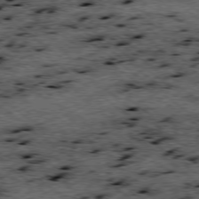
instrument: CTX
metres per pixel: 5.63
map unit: Ap
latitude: -78.6707
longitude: -50.4601
